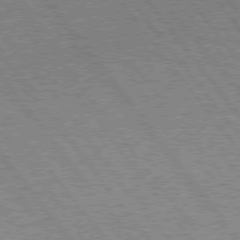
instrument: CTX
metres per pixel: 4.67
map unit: Hpe
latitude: 75.0458
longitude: -149.6694
